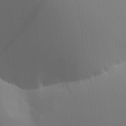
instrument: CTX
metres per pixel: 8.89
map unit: Aa
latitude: 27.0459
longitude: -131.3482
